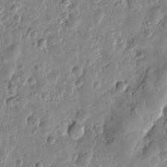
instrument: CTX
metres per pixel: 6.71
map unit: Htu
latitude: -0.1228
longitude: -177.4804
